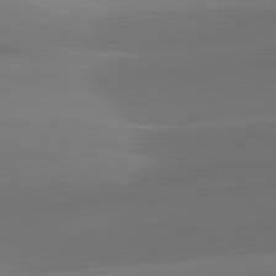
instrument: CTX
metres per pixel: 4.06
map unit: lApd
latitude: 82.0255
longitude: -160.8569
